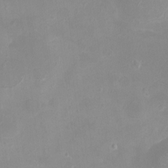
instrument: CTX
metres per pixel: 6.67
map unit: eHh
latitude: -4.9919
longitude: -77.6505
